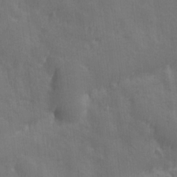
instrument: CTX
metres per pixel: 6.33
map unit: Ave
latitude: -7.8989
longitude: -120.4979
